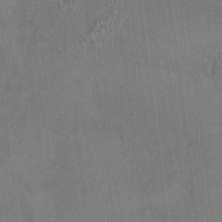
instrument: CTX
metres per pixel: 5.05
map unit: HNhu
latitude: 3.1970
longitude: 8.2550
